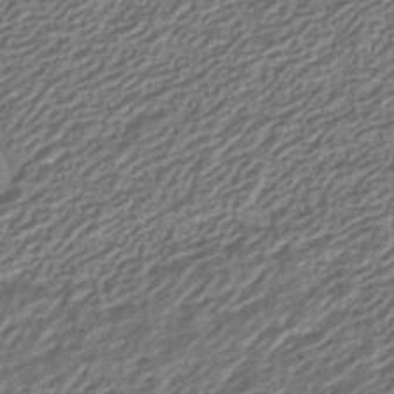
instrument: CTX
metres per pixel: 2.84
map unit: HNhu
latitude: -42.3873
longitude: 106.9542
